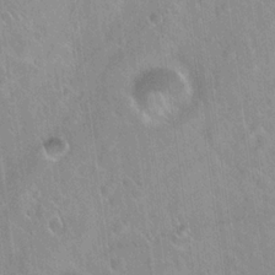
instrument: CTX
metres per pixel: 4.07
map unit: Hto
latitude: 20.9892
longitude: -53.8395
